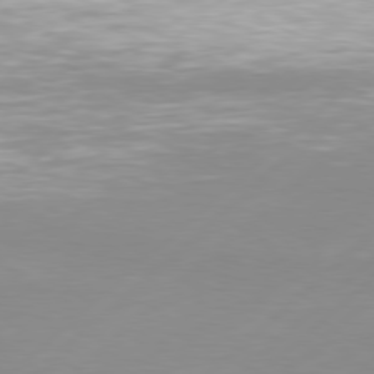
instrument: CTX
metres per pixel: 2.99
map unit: Hpe
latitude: 77.8205
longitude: -131.0459
